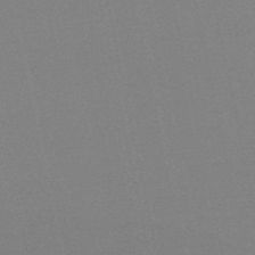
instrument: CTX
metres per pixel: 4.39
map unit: HNb
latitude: -50.3873
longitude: -52.1956
